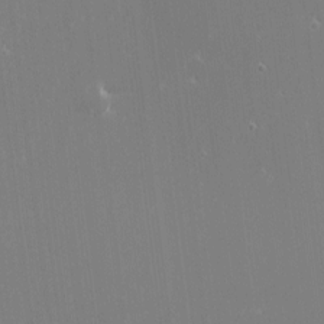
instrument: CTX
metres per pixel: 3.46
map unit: eHh
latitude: -3.1431
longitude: -86.0444
